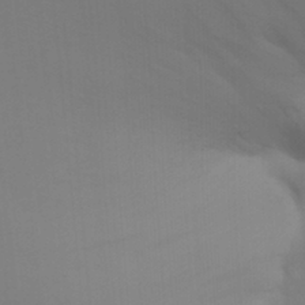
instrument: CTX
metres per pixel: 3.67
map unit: Nhu
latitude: 21.6316
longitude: -73.2159
